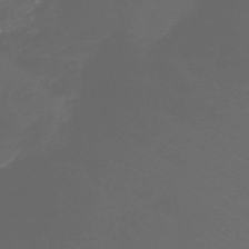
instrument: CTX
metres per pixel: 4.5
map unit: lHb
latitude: -42.6140
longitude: 81.9178
